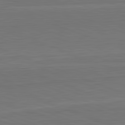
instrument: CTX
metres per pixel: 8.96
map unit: lApd
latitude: 82.6112
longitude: 165.7478
